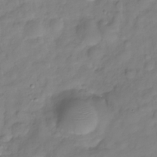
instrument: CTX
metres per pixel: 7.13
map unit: Hve
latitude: -29.3888
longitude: 93.7855
